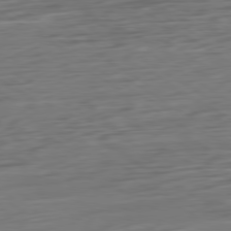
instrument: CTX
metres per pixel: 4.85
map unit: Ap
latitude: -79.9178
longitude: -54.3089
